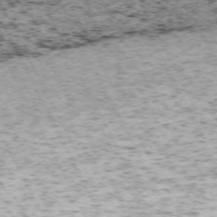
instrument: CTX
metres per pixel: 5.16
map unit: Hpe
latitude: -71.2754
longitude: 11.6722
